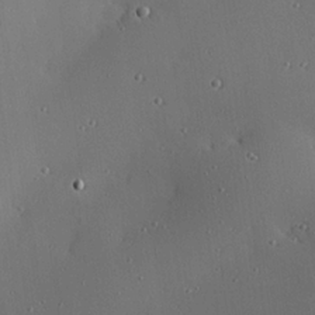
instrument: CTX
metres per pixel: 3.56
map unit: eHh
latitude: 23.6505
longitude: -91.2537
